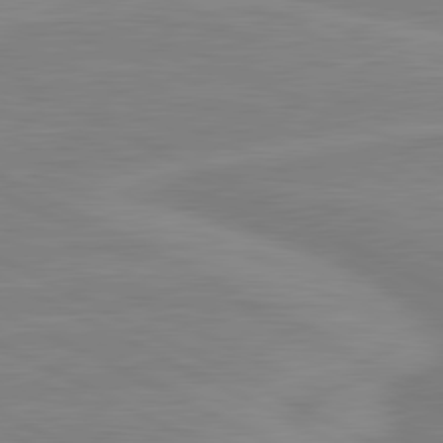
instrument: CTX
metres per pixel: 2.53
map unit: lApd
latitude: 81.1403
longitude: 171.0298
